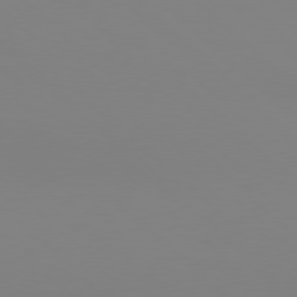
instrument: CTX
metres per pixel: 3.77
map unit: Hpe
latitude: 77.6505
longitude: -132.6679
